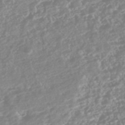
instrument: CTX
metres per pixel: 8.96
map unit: HNhu
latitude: -44.0283
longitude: 103.6155
